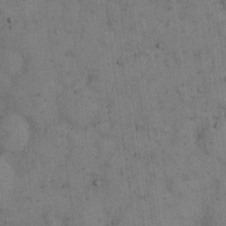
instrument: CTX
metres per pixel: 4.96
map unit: eHh
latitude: 15.7639
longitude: -63.0081
